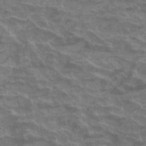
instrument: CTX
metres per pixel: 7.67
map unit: Hto
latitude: 33.4804
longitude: -44.3278
